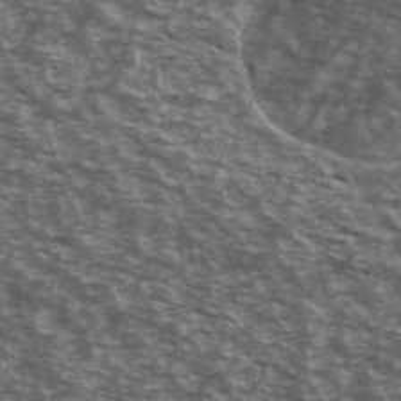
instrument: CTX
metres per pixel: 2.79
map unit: Ave
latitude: 40.4601
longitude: -109.7449
